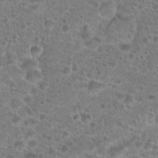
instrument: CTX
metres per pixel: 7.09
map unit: Hto
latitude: 19.5560
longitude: -41.2536
